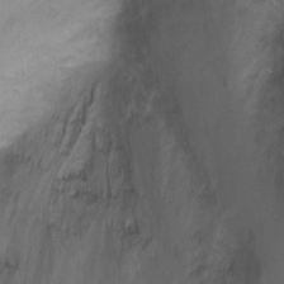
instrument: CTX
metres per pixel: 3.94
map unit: Ht
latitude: 1.2348
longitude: -32.2900
